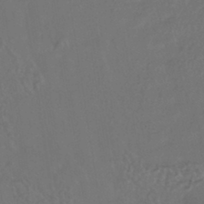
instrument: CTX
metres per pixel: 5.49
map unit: HNhu
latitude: -42.7274
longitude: 94.4629
